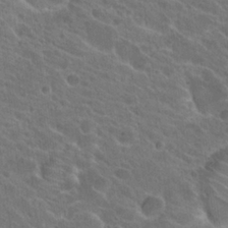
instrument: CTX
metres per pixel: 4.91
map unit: Hto
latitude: 23.8583
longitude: -39.2915
